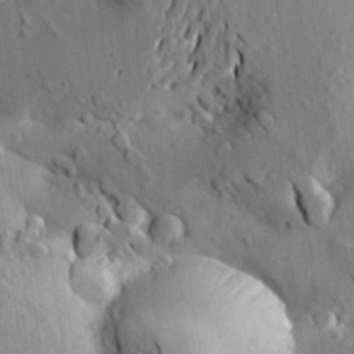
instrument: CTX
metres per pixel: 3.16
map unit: Aa
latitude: 21.6127
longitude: -150.4790
